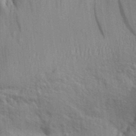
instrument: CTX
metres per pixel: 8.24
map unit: Aa
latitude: 31.1215
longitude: -135.1970
